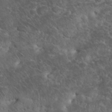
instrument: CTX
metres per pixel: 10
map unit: eHh
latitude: 33.7072
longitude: -65.3671
